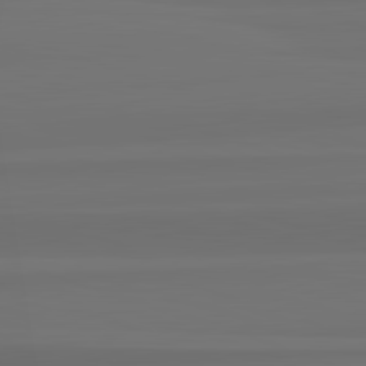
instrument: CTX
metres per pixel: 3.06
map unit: lApd
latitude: 82.8191
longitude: 166.4440
